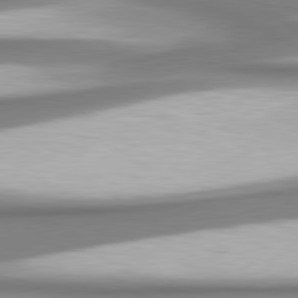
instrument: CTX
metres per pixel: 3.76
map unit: lApd
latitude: 80.4601
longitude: 179.1620
